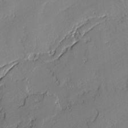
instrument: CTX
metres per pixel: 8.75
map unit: lAvf
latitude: -1.5966
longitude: -109.0458
